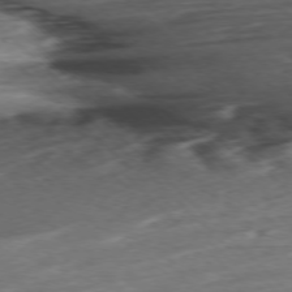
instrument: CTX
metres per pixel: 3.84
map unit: Ap
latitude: -77.7100
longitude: -64.9325
